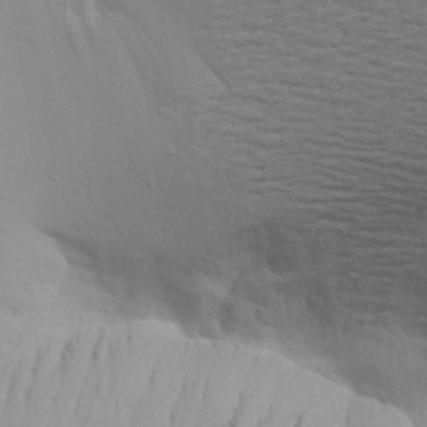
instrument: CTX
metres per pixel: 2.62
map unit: Aa
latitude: 17.5749
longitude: -144.7624
